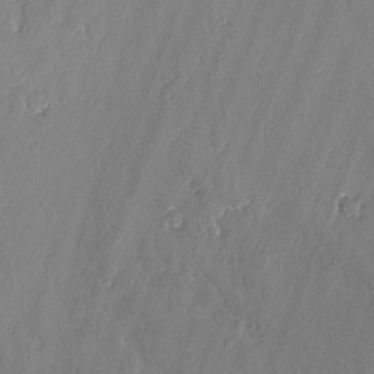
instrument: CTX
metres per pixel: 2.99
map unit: lAvf
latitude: -0.2929
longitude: -106.5735
